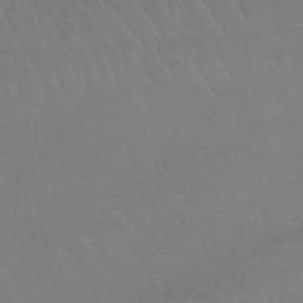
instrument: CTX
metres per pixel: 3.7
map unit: lHb
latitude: -45.1620
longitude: 68.2739
